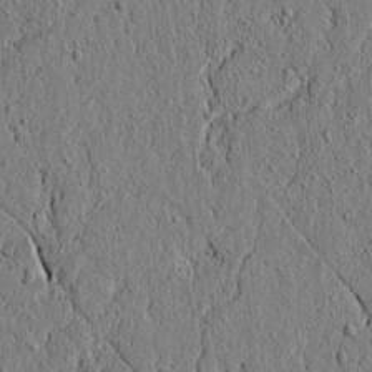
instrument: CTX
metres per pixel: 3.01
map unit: lAvf
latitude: 6.5735
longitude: 167.2754
